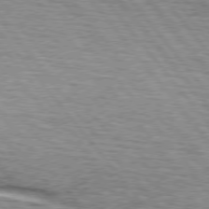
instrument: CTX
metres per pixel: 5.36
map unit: lApd
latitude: 75.7072
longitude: -81.8394
